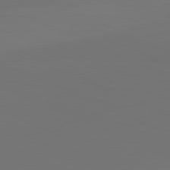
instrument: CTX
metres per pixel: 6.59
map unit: lApd
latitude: 81.4237
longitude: 147.2187
